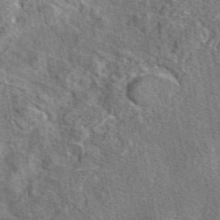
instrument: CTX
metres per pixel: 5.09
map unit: eAb
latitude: 46.5546
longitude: 107.2187
